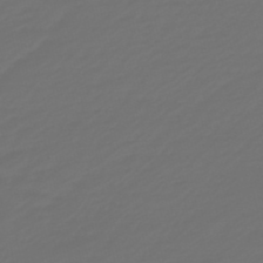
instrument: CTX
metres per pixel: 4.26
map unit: eHb
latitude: -47.7666
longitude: 82.9164
